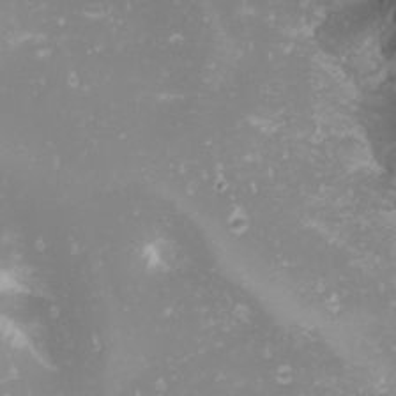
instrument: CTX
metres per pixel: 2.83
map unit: Nhu
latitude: -1.1243
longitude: -80.7246
